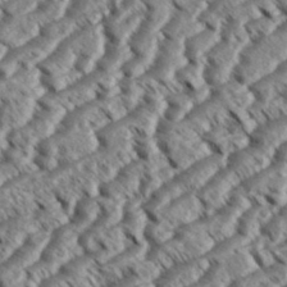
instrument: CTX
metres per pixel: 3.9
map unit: eHh
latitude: 36.3845
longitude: -138.3656
